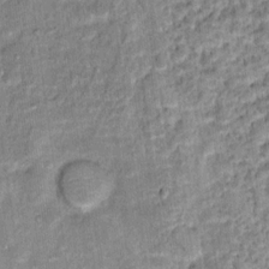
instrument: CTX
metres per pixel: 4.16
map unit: Hto
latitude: 15.1593
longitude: -38.6112
